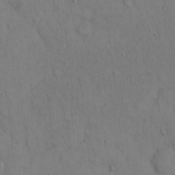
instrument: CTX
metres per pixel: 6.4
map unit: Hto
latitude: 13.0081
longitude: -61.4615
